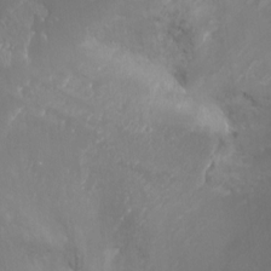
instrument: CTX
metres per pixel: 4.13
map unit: Ht
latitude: -16.1606
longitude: -44.2711
